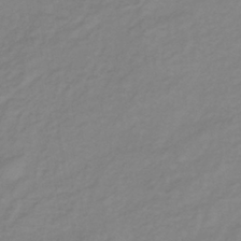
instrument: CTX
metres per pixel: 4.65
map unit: lHb
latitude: -38.7652
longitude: 71.8989
